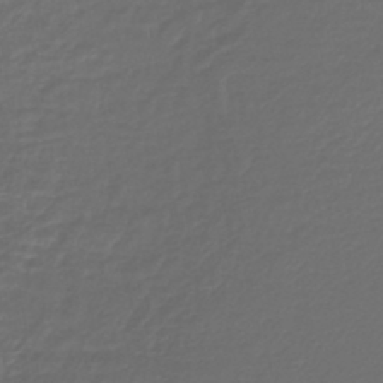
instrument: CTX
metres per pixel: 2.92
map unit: lHb
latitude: -43.6343
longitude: 61.5021
